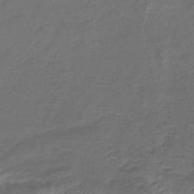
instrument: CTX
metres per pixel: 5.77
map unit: lHb
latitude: -39.5588
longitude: 75.3321
